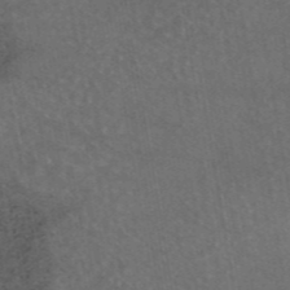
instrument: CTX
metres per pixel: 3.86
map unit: eAb
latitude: 45.5182
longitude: 123.8423
